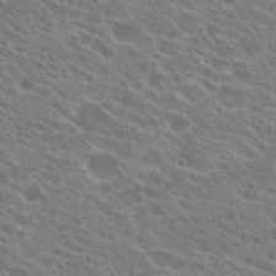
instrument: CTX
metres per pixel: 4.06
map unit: Hto
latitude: 23.4426
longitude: -39.0647
